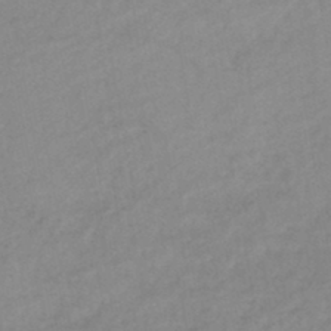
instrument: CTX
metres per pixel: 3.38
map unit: lHb
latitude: -44.9164
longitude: 66.9919
